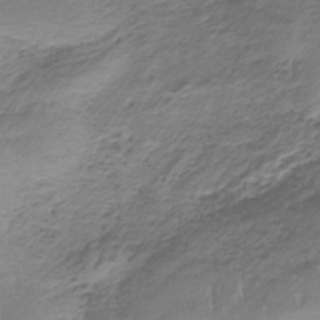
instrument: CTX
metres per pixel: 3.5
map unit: HNb
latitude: -35.3888
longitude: 58.2928
